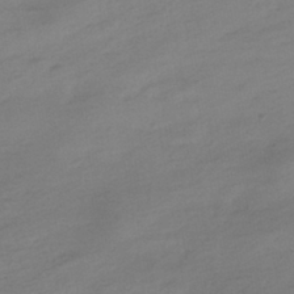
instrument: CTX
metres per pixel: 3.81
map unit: HNhu
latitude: -40.7841
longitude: 95.5966
